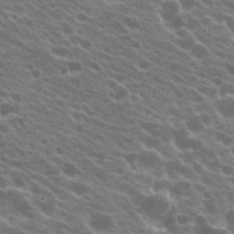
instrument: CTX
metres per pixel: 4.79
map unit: Hto
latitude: 22.2145
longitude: -38.1767
